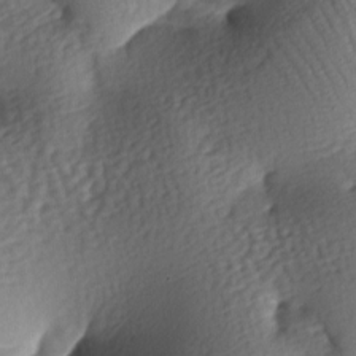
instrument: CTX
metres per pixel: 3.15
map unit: lAa
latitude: -7.4265
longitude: -126.6113
